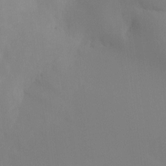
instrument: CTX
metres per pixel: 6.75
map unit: Ht
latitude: -16.5574
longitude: -47.3293
